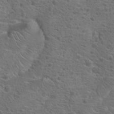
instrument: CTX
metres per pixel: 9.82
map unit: Hto
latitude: 18.9136
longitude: -42.2145
